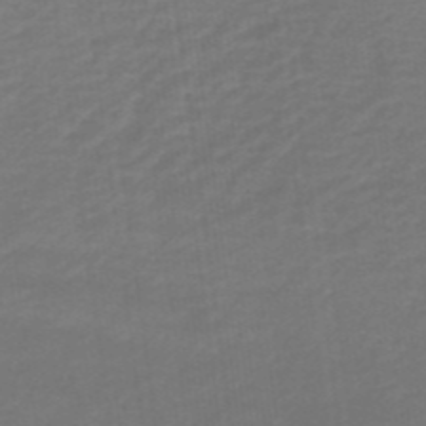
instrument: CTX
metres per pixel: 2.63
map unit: HNb
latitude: -42.5006
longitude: 51.3321
